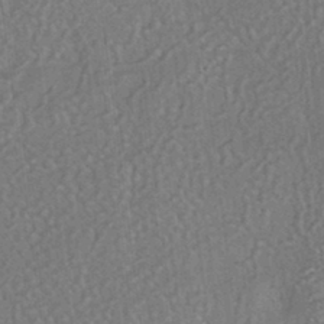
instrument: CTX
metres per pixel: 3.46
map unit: HNhu
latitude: -41.7666
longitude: 94.4062
